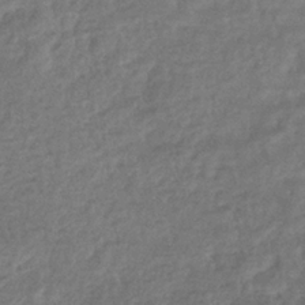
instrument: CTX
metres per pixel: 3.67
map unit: eHb
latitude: -36.3117
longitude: 80.6708
